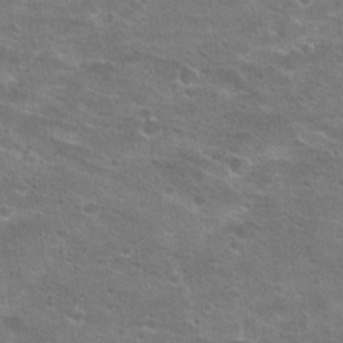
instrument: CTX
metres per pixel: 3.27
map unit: Hto
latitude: 23.3104
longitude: -44.1011
